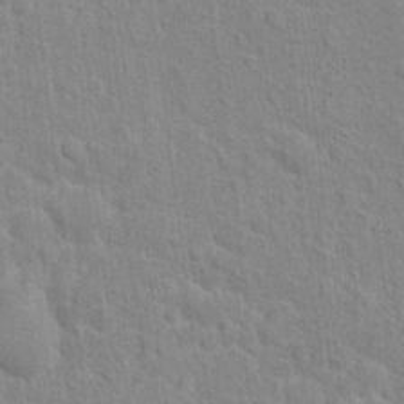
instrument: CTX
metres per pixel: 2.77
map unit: Hto
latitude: 13.1781
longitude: -37.7450
